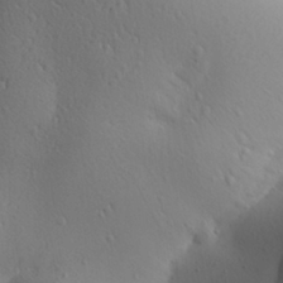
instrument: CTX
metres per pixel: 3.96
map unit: Aa
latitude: 31.1592
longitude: -143.2537
